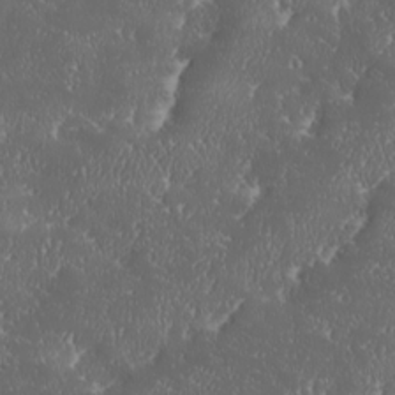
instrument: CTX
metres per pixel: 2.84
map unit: Ave
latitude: 18.3845
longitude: -137.6694
